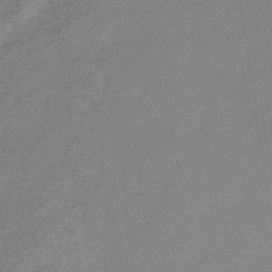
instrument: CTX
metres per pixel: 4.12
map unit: lHb
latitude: -34.0094
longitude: 69.5588
